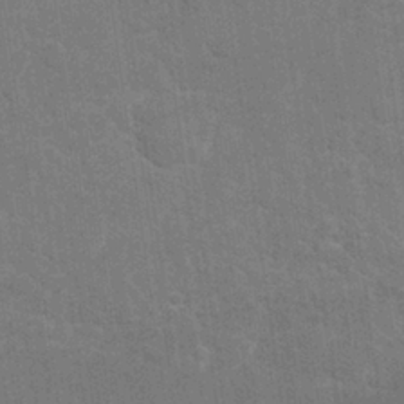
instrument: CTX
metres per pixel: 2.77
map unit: Nhu
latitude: 26.6491
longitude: -64.1956
